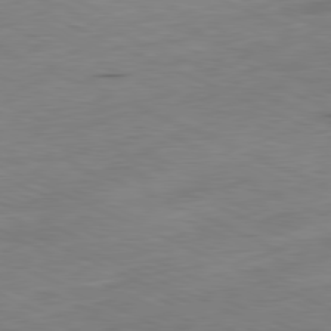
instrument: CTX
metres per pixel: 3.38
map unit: Ap
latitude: -81.5210
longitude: -71.7072
